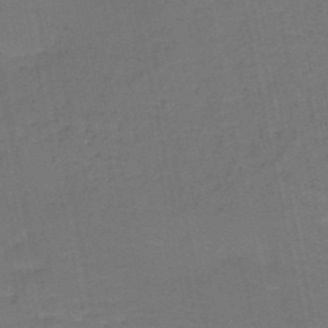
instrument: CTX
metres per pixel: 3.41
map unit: HNb
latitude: -50.4062
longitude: -49.0836
